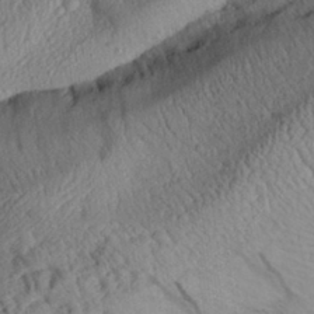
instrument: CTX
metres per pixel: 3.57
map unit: Aa
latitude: 30.6491
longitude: -133.7072
